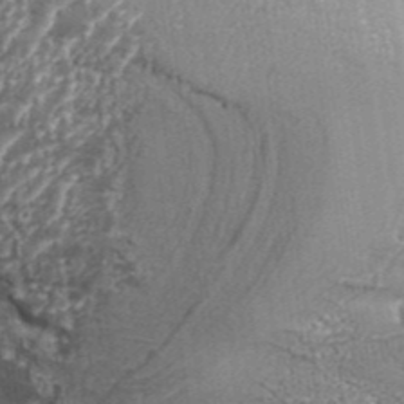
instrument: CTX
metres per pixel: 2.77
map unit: Aa
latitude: 33.6694
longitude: -135.5749
